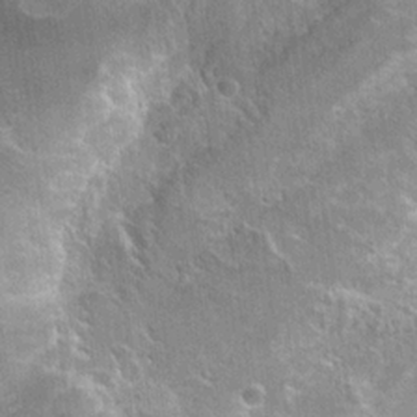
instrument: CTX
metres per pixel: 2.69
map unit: Hto
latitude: 21.4805
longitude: -43.3671
